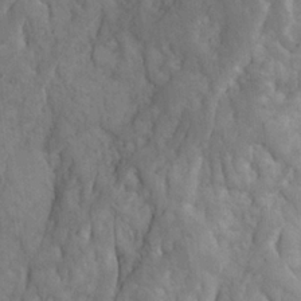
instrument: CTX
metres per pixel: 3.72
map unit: Ave
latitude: 23.5182
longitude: -133.5371
